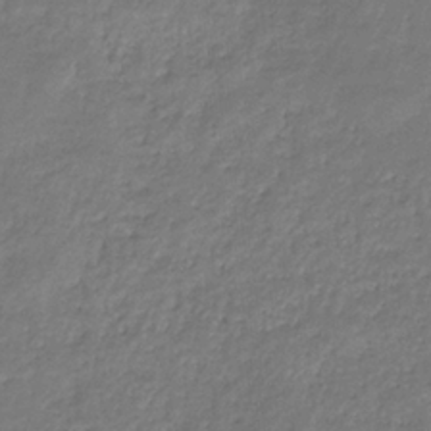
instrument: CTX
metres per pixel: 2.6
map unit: eHb
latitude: -30.5762
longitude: 71.5588
